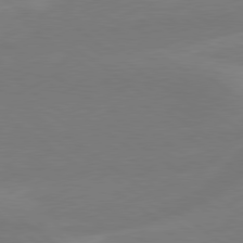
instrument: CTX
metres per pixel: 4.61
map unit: lApd
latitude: 79.2159
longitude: -141.9717
